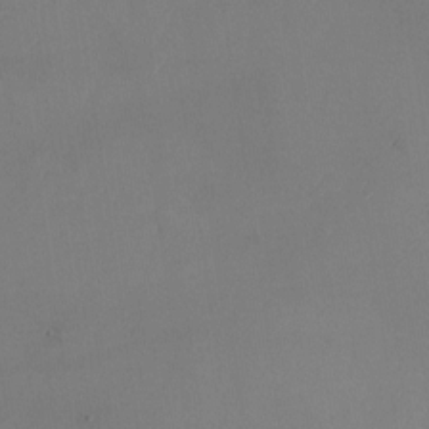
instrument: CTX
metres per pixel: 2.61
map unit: Nhu
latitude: -23.3888
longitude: -70.5546
